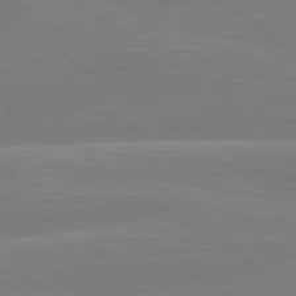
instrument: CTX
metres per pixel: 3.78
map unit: lApd
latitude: 79.2159
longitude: -149.5371
